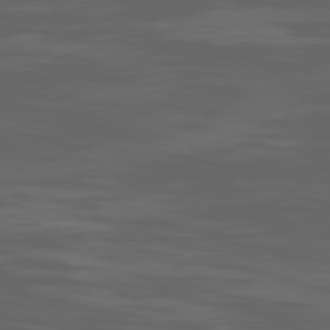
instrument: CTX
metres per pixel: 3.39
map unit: Ap
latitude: -79.9178
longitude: -94.1011
